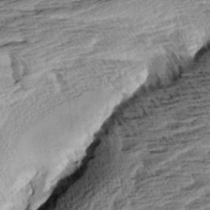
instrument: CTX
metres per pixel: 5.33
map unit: Aa
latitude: 8.2334
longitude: -138.2333
